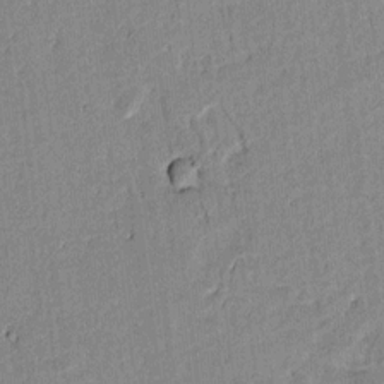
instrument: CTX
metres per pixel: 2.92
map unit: lAvf
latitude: 7.0269
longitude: 168.7463
